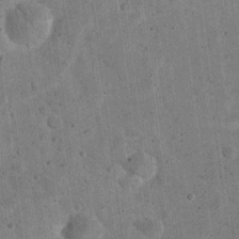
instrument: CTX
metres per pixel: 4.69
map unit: eHh
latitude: 20.9325
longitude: -63.3293
